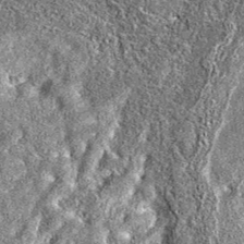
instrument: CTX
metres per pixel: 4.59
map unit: eAb
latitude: 37.0836
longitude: 105.6533
